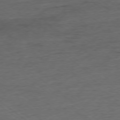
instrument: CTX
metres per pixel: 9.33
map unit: Ap
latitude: -78.0472
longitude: -83.0080
